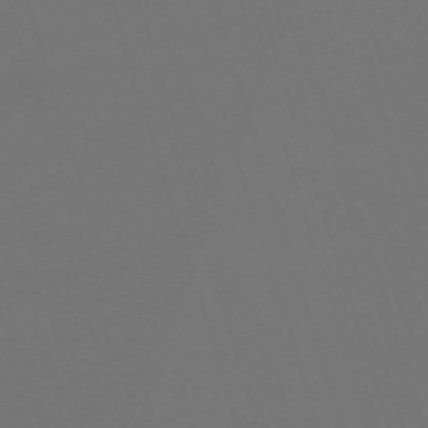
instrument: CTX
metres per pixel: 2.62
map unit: eHh
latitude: -63.4832
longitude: 53.0864
